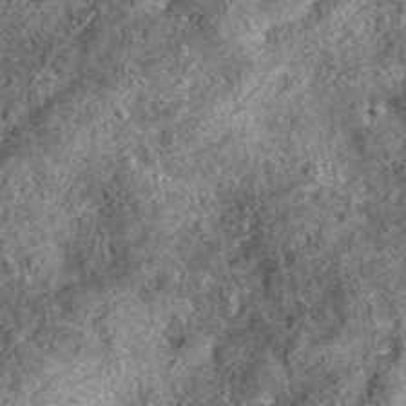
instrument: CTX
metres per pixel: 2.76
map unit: eAb
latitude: 37.2159
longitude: 110.5007
